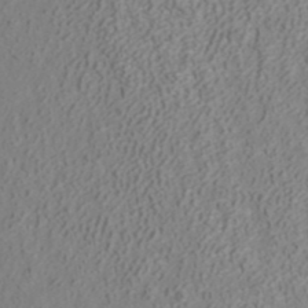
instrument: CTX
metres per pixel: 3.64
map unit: ANa
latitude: 41.6504
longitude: 27.7477
